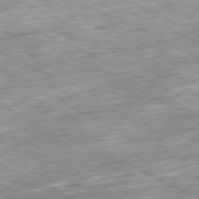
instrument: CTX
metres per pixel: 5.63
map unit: Ap
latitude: -81.2376
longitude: -88.3846
